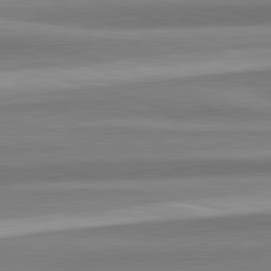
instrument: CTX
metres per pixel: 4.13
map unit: lApd
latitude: 82.4034
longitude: 179.6910
